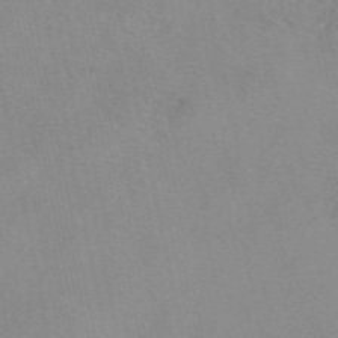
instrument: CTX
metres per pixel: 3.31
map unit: eAb
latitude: 49.3104
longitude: 104.5762
